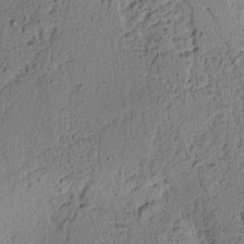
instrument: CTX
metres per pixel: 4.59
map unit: Ht
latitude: 8.6869
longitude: -75.4804
